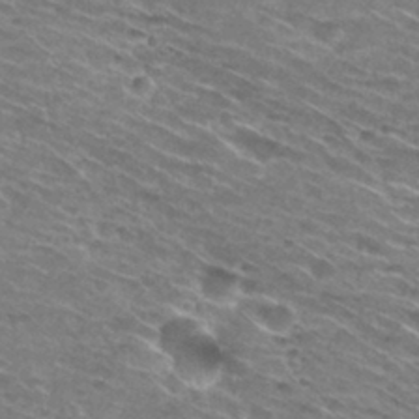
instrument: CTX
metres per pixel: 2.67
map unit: Hto
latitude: 29.8016
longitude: -46.0444
